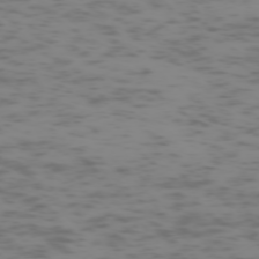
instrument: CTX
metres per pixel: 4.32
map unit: Hpe
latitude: -73.4643
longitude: 7.0486
